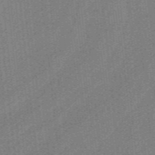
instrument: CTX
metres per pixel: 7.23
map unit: lHb
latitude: -39.1242
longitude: 53.7855
